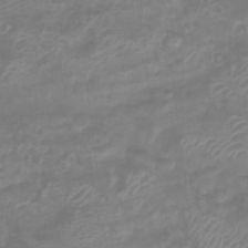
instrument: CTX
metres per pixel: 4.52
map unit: Htu
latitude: 2.9513
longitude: -22.1389
